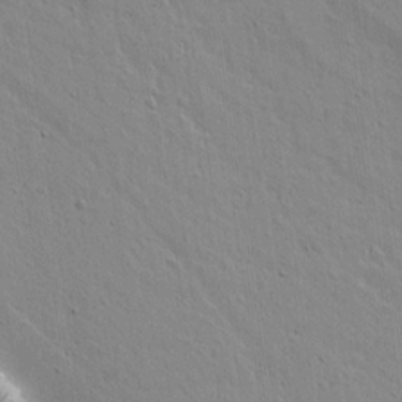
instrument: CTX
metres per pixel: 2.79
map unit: lAvf
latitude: 15.5749
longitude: -125.1403
